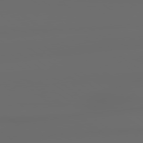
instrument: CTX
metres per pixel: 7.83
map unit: lApd
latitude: 79.0837
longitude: -138.8380
